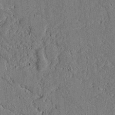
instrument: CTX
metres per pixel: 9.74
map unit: lAvf
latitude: 4.9703
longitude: 169.4643
